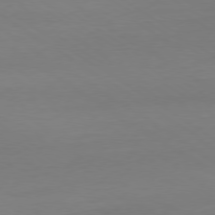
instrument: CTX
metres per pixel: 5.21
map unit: Ap
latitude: -79.9178
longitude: -57.7638
